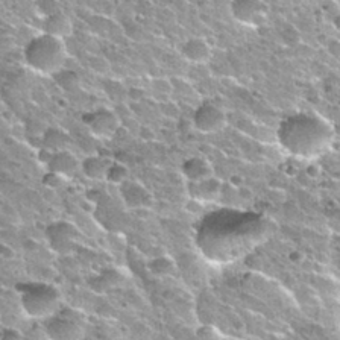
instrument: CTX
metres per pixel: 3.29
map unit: Nhu
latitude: 32.4978
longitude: -52.5545
